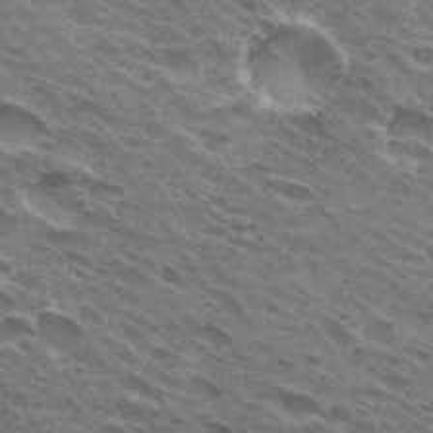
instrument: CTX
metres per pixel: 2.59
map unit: Hto
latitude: 30.9703
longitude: -45.1214
